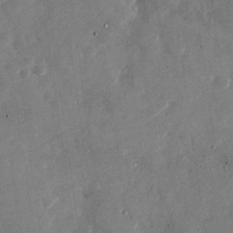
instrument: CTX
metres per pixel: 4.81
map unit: Nhu
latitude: -28.0850
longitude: -76.2522
